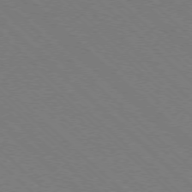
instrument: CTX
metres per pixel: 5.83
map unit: Ap
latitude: -77.3510
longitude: -65.7827
